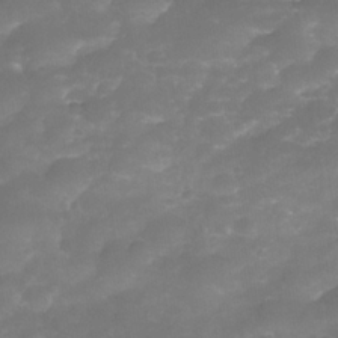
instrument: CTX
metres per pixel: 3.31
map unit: Nhe
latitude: -34.7274
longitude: -146.4412
